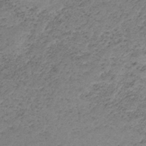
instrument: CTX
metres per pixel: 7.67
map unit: HNb
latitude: -33.2754
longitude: 61.3132
